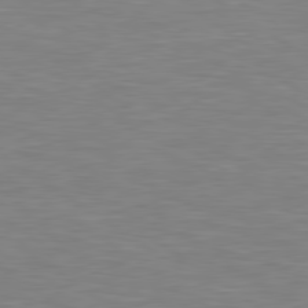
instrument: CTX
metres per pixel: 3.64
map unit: Hpe
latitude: 79.3482
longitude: -127.4616
